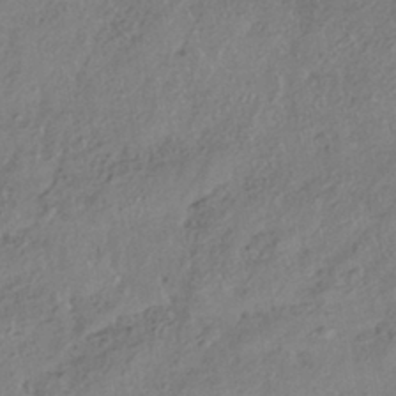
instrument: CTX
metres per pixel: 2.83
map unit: HNhu
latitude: -41.0297
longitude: 107.1620
